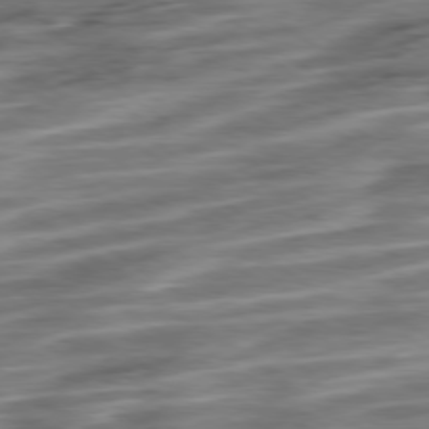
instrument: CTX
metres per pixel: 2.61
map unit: Ap
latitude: -79.5966
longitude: -48.0444
